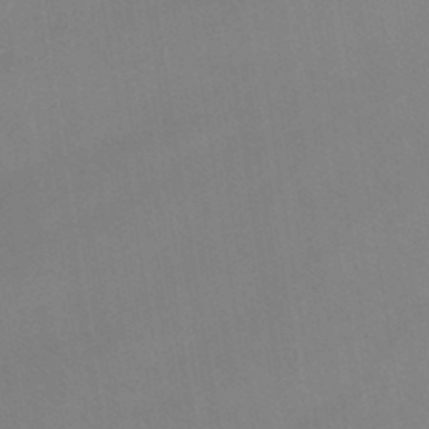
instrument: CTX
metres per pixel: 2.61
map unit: lHb
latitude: -44.0661
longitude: 77.0486
